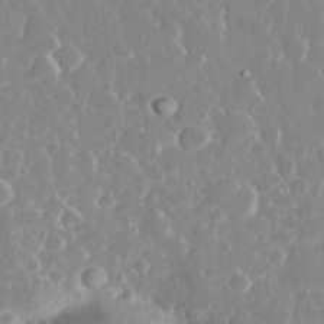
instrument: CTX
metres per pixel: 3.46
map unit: eHh
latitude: 33.2537
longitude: -60.0633
